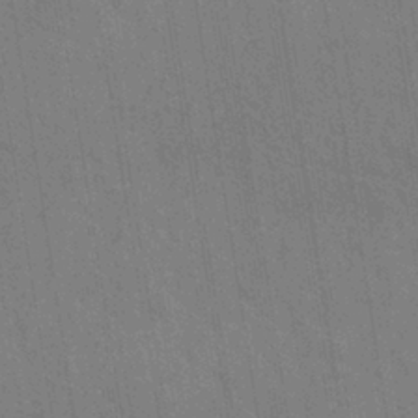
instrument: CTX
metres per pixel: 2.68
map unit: eHh
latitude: -39.4455
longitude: -26.8002
